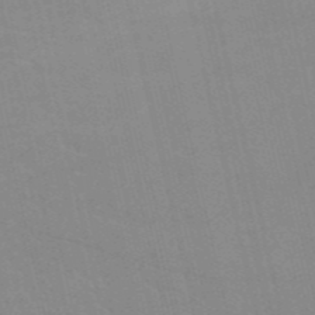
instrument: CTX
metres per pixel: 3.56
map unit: HNb
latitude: -52.7652
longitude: -44.8191
